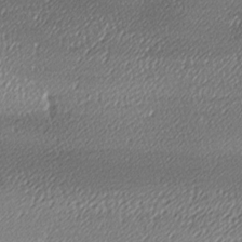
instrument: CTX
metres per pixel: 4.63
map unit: lAa
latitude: -10.4629
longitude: -126.2523
